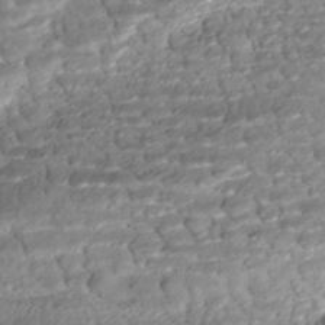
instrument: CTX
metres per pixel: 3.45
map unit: ANa
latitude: -41.7855
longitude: 109.1242
